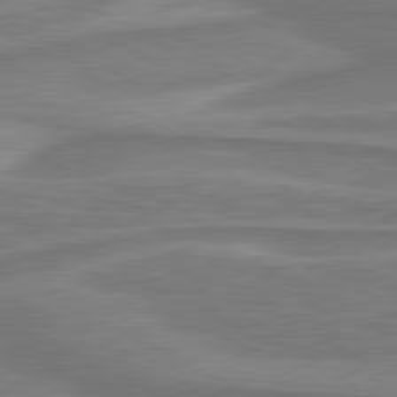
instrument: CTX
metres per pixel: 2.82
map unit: lApd
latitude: 81.1025
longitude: 172.9164
